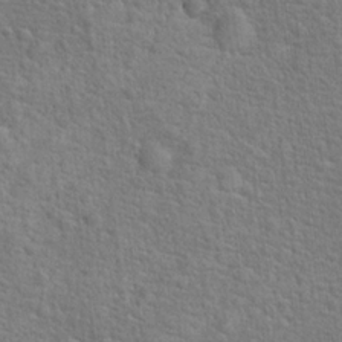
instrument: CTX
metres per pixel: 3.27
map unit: Hto
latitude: 17.9339
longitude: -43.2159
